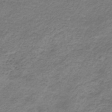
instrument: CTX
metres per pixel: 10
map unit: HNb
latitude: -32.4440
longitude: 63.0486
